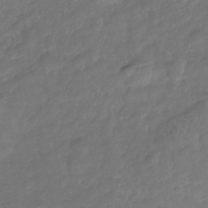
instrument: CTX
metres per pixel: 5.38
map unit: Nhe
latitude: -39.1620
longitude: -118.7246
